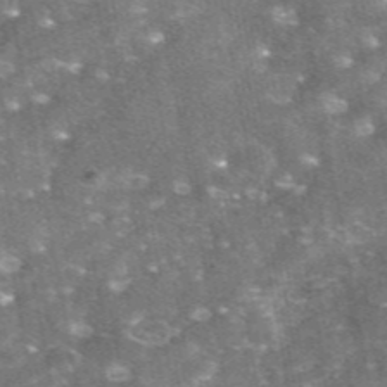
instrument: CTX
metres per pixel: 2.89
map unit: eAb
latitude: 47.1970
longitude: 120.9163
